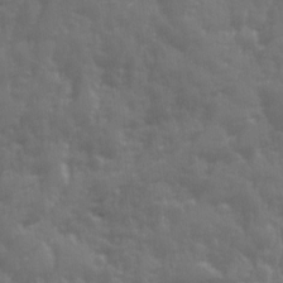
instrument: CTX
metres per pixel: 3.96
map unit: Ave
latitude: 12.9703
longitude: -103.6505
